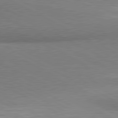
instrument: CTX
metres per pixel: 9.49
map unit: lApd
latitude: 80.8002
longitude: 165.2943
